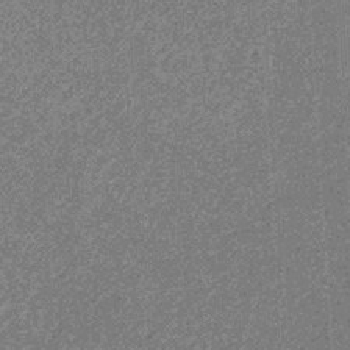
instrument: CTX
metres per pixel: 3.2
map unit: eHb
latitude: -31.7855
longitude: 69.6155
